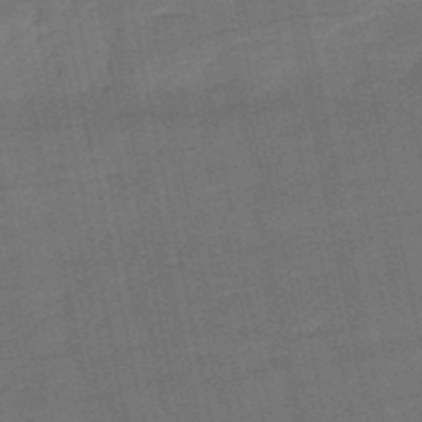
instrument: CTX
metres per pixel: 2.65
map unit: eHb
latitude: -50.2928
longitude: 78.5384
